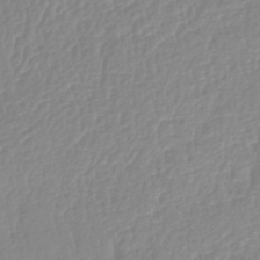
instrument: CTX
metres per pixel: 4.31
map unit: lHb
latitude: -42.0472
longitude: 77.4832
